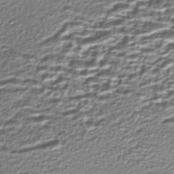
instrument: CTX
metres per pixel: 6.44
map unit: Nhe
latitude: -45.0675
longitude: 152.0850
